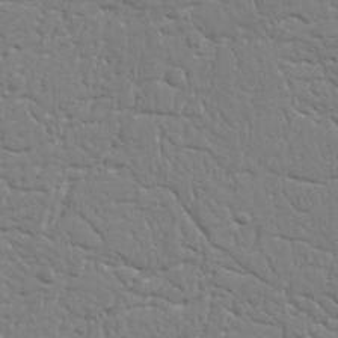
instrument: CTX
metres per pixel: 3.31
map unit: Nhu
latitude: 15.9339
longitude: -78.4223
